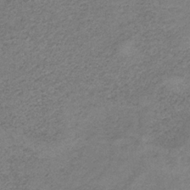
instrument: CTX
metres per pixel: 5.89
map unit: HNb
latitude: -33.0865
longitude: 58.9730
